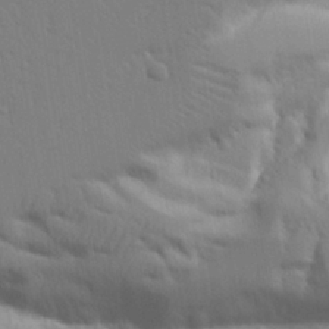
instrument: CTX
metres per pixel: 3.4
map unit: Aa
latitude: 21.4238
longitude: -124.6679
